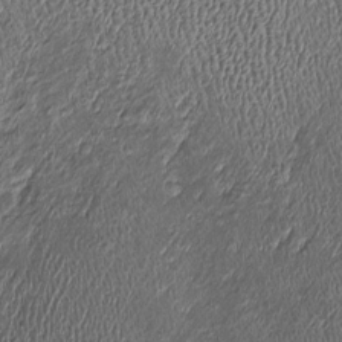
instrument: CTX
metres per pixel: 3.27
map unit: Htu
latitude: -7.7288
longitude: 157.1998
